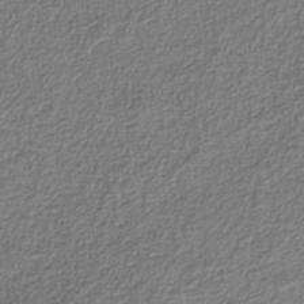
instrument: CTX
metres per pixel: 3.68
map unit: eAb
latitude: -37.9178
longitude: 52.5951
